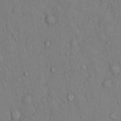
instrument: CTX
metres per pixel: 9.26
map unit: Hto
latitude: 13.3671
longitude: -58.0444
